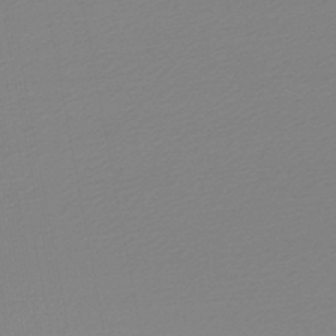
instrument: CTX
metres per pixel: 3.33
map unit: lHb
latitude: -46.3873
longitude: 57.1809
